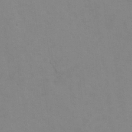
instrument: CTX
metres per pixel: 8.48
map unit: Hto
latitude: 7.4804
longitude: -35.8772
